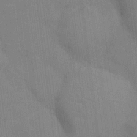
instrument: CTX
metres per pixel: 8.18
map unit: Ht
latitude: -4.9352
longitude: -14.5357
